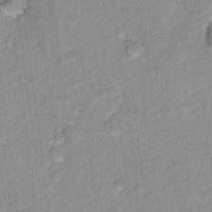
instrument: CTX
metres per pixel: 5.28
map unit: Nhu
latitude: 16.5546
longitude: -31.9906
